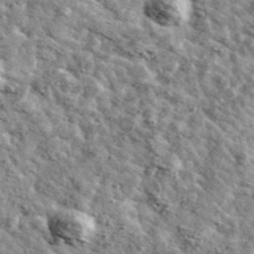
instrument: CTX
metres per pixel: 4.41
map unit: Ave
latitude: 41.5371
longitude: -107.6316
